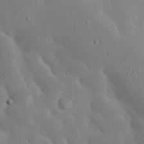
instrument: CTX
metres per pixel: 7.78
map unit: Nhu
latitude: 23.6694
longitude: -72.5168
